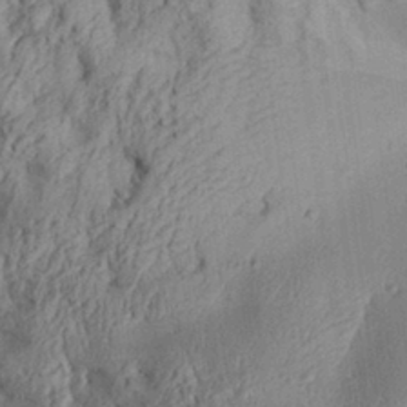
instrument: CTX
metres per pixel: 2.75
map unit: Aa
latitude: 30.7058
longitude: -137.4049
